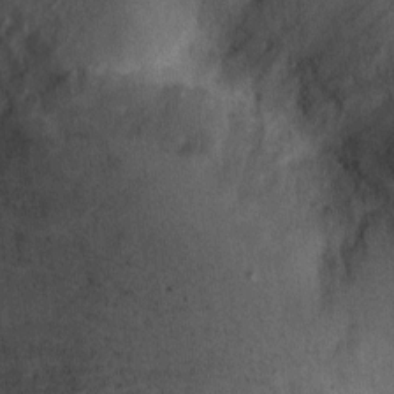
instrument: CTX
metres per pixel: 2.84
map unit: Ht
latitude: 8.2900
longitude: -38.4601
